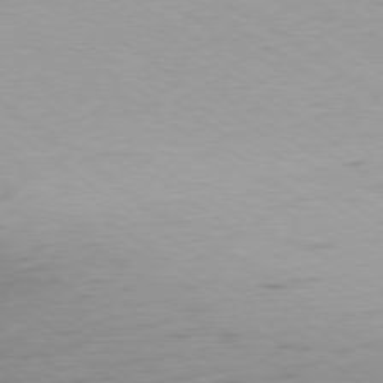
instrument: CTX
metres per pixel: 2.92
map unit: Ap
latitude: -79.3698
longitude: -94.2145
